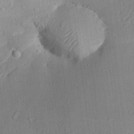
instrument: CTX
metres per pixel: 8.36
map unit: Aa
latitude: 28.4223
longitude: -136.9136
